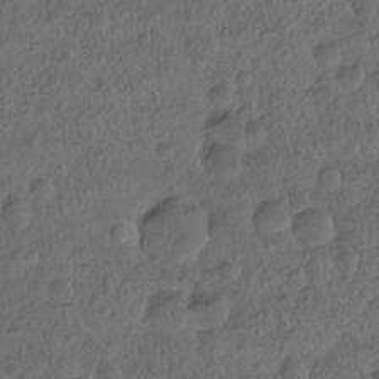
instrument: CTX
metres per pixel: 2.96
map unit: Hto
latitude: -8.1795
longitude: -45.4615
